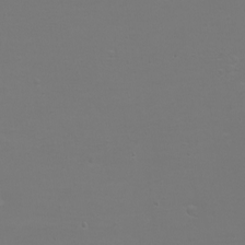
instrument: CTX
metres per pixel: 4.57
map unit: eHh
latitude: -6.6329
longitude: -79.0270
